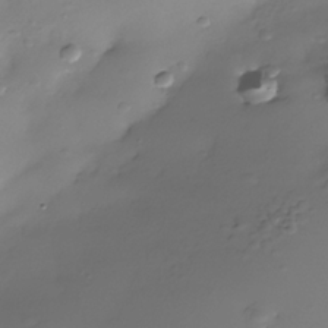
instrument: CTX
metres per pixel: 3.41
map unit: Nhe
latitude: -36.3117
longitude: -117.2915
